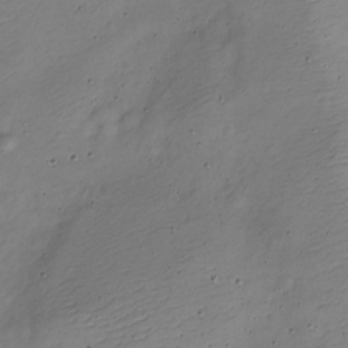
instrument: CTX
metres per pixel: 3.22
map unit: Nve
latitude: -25.5021
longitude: 106.1984
